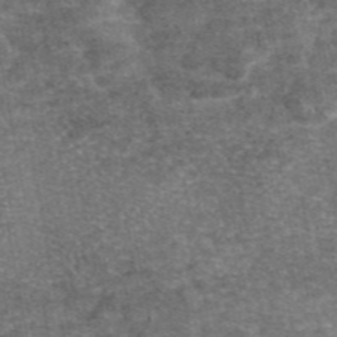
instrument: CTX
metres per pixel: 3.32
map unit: eAb
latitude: 46.6869
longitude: 104.1039
